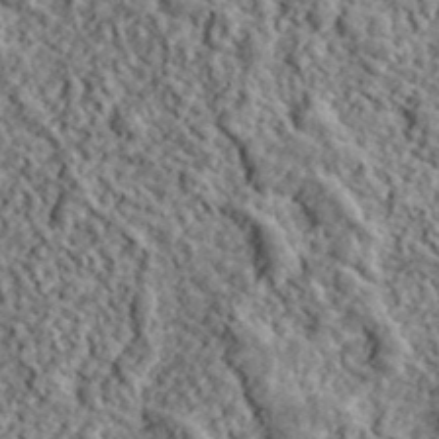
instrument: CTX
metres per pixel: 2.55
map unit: lHvf
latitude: 40.1955
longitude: -88.3657
